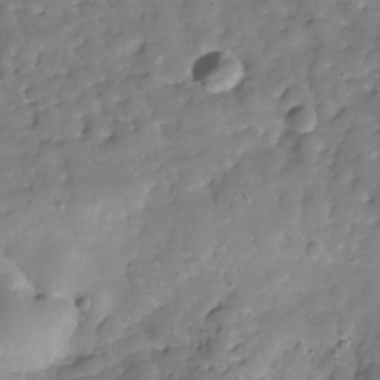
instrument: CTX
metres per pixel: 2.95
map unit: Hve
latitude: -30.7652
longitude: 94.9730
